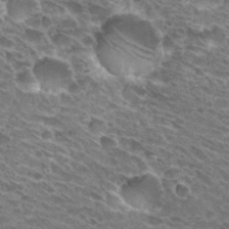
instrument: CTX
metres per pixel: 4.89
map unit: Hto
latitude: 30.9514
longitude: -43.9150
